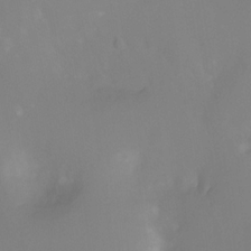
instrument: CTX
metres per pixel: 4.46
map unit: Ht
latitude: -11.5777
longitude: -46.0822
